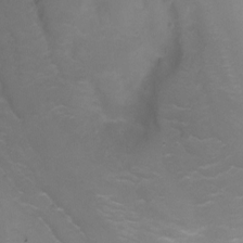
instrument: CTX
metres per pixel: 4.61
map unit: Ht
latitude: -0.8030
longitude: -36.1011
